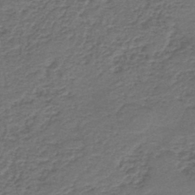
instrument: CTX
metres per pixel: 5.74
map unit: HNb
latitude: -43.5021
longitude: 50.5952
